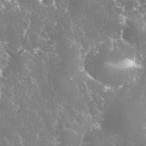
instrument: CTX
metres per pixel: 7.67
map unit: eHh
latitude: 34.4223
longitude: -62.6869
